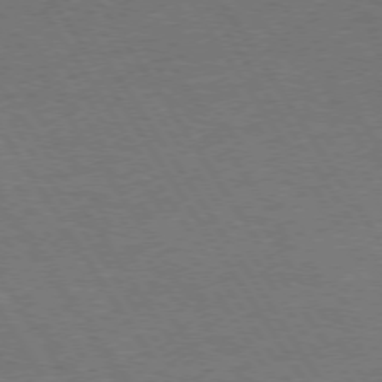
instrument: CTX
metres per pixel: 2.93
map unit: Hpe
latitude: 73.3293
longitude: -123.9528
